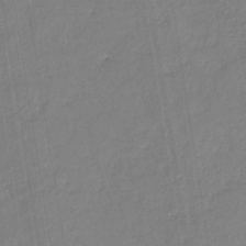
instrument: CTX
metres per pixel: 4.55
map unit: eHb
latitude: -35.0108
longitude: 73.6155
